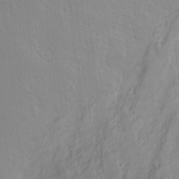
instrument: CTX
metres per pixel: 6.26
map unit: Ave
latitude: 14.1956
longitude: -131.3482
